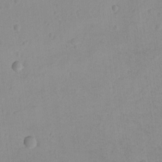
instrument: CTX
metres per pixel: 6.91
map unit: lAvf
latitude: -8.5574
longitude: -119.7827
